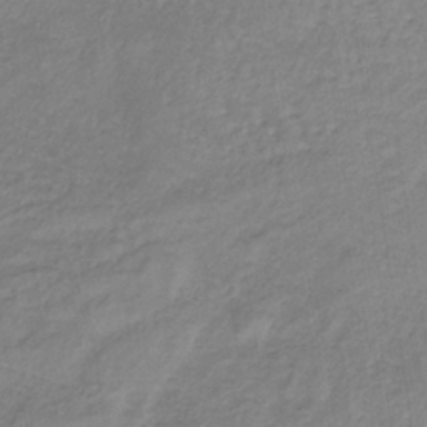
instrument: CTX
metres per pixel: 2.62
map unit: lHb
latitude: -35.9178
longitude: 72.6896
